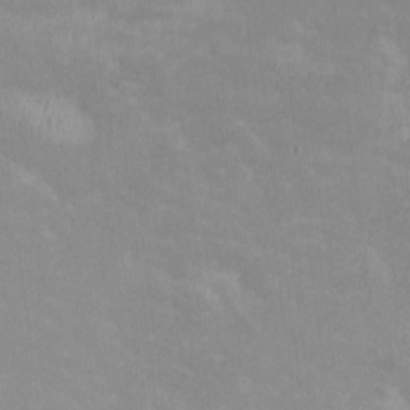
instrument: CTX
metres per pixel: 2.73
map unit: HNhu
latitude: -0.2929
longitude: -4.1956
